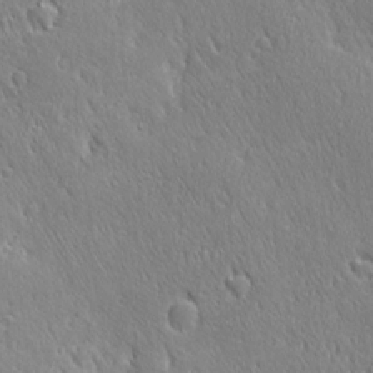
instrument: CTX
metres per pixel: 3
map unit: Ave
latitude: 21.2726
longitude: -136.4034
